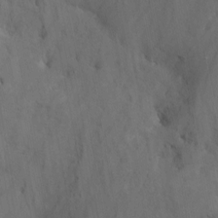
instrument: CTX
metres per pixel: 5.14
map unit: Nhu
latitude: -16.9353
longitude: -50.3845
